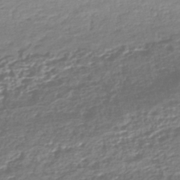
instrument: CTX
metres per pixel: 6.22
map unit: HNhu
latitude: -43.7099
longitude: 104.0094
